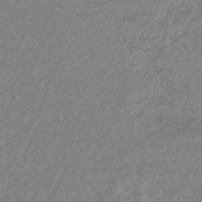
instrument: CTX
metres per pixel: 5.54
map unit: lHb
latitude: -43.3698
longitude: 80.7841
